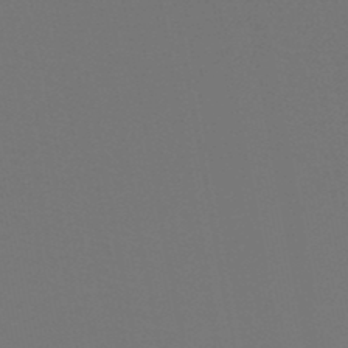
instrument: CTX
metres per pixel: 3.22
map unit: HNb
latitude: -47.8611
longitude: -42.7246
